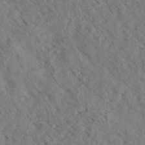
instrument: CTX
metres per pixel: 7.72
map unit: eHh
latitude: 35.2348
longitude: -139.8583
